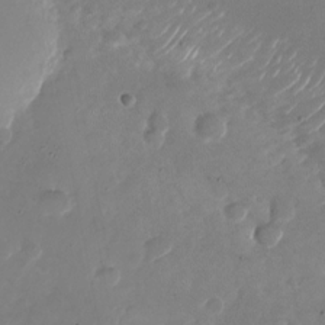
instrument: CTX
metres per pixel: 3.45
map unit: Nhu
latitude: -26.3684
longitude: -73.1404
